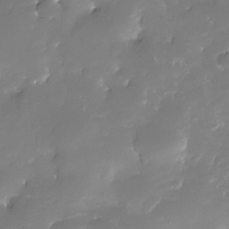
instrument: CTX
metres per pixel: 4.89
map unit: Nhe
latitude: -32.9542
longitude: -117.7639
